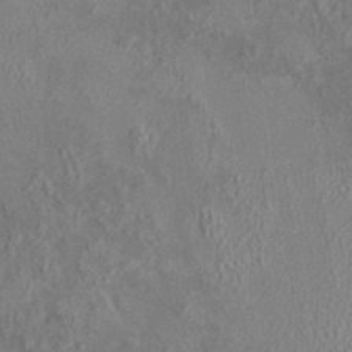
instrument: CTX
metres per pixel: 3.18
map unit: HNhu
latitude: 5.4993
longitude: 10.1795
